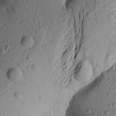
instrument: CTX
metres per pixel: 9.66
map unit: Aa
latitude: 18.6868
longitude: -148.9136
